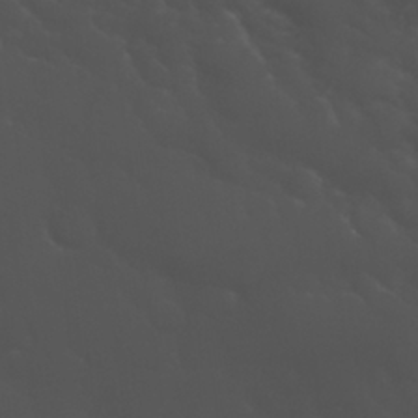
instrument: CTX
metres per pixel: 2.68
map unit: Nhu
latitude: 27.5749
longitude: -60.3278
